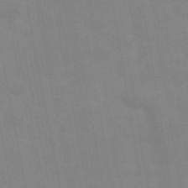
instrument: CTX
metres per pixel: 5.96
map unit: Hve
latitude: 31.0648
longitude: 150.0472
